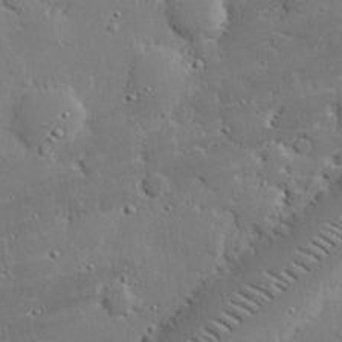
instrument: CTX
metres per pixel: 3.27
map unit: eHh
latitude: 28.3089
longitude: -82.2522
